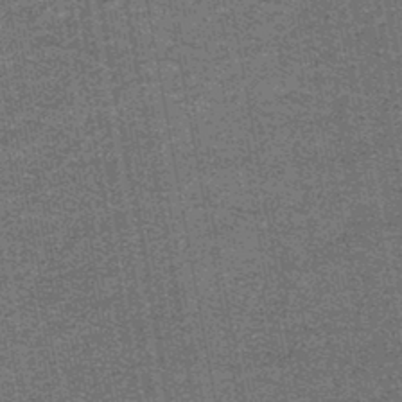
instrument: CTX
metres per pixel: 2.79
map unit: lHb
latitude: -43.9556
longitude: 56.3117
